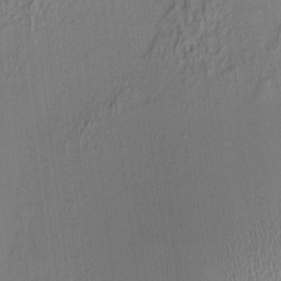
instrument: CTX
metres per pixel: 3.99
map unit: HNhu
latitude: 8.1956
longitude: 13.4643
